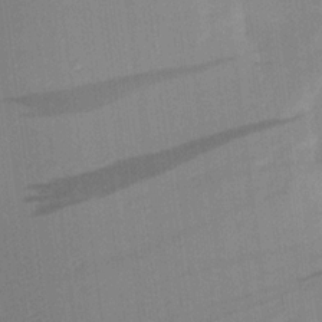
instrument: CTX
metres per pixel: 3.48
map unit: Aa
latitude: 19.9906
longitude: -141.0080
